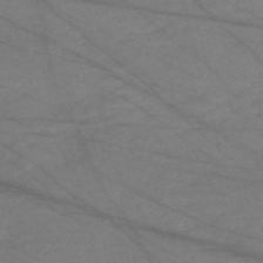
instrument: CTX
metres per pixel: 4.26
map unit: Nve
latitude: -58.7463
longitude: 61.0675
